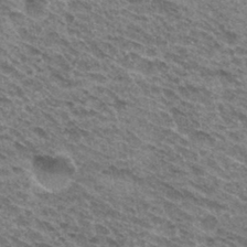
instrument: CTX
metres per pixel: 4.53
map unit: Hto
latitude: 31.7261
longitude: -46.6302
